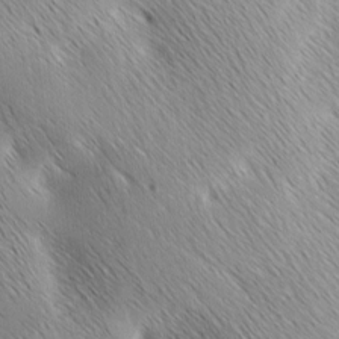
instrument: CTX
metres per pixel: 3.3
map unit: Ave
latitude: 1.5371
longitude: -114.8380
